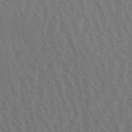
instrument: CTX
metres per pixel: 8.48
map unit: Aa
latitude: 31.4049
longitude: -139.1214
